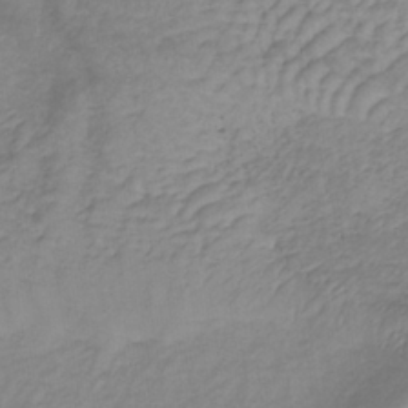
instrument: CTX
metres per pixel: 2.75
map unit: lHb
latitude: -35.5399
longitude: 72.4818
